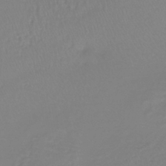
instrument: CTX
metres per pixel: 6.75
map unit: lHb
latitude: -41.5966
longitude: 64.5007
